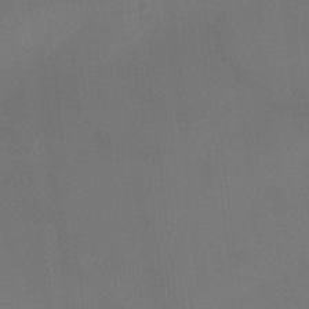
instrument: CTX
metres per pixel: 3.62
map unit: HNhu
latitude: 9.9528
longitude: 9.8989
